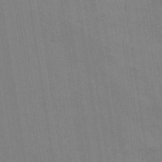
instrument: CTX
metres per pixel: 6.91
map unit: Ht
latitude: -11.0675
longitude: -21.9339
